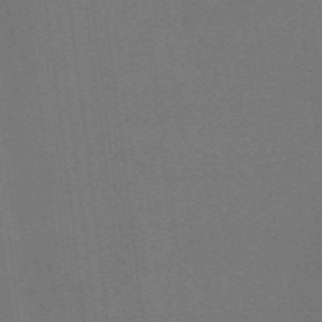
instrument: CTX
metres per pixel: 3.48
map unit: eHb
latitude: -49.7667
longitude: 84.0472
